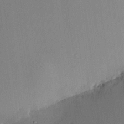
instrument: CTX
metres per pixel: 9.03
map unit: HNhu
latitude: 10.4979
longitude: 16.0472
